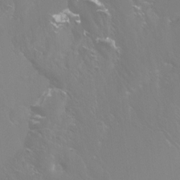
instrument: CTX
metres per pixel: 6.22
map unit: Htu
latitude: -15.4455
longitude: -47.6694
